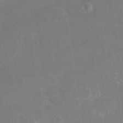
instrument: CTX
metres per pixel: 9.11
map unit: eHh
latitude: 24.1766
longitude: -63.8773
